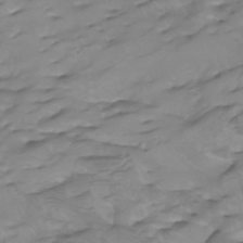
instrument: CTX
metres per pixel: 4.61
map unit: Htu
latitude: -5.1998
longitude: -76.9702
